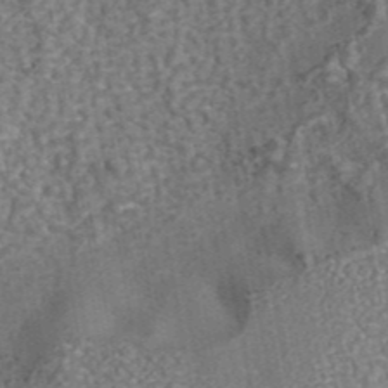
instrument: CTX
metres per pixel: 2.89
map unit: eAb
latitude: 43.4804
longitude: 106.3307
